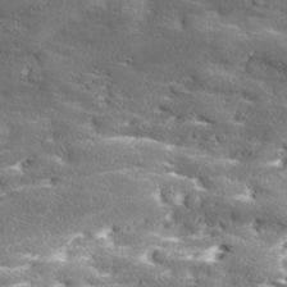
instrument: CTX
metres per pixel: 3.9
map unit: Ave
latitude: 18.0444
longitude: -136.8380
